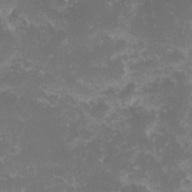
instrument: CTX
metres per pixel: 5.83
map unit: eHh
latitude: -0.9164
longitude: -85.8772
